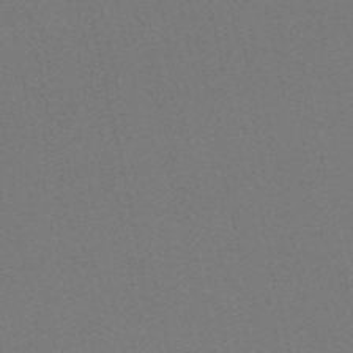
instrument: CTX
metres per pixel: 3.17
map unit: HNb
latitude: -49.8045
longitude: -52.4412
